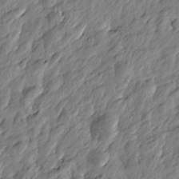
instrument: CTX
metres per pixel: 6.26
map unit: Htu
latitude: -3.5777
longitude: 179.8044
